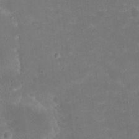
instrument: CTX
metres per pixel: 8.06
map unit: eHh
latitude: 20.4223
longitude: -63.6883
